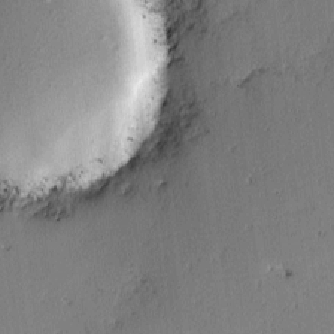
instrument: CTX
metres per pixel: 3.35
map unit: lAvf
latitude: -2.2361
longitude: -106.8380
